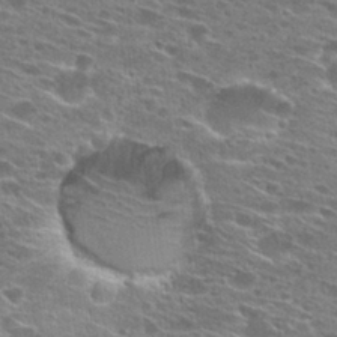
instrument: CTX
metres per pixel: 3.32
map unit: Hto
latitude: 27.7828
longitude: -46.1011
